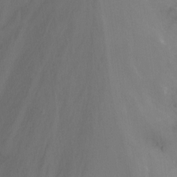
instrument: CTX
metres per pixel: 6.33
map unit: Nhu
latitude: -15.1998
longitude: -56.3089
